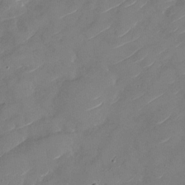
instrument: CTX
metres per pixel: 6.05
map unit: Nhu
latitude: -29.5966
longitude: -72.9514
